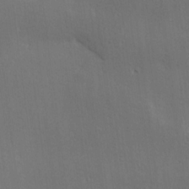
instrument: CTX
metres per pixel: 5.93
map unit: Ave
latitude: 16.8380
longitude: -138.5735
